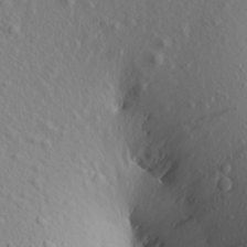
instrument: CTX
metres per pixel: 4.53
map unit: Aa
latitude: 16.5168
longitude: -143.8395
